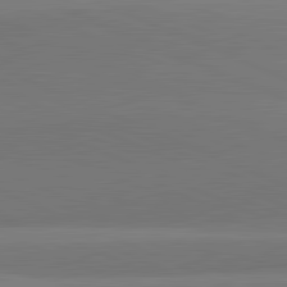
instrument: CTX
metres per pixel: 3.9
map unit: lApd
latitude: 81.9339
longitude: 150.5007
